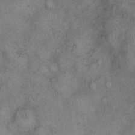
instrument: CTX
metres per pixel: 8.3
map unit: eHh
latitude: 14.7813
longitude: -64.3089
